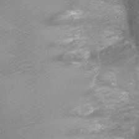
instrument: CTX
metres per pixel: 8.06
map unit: Nhu
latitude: 3.4237
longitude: -17.4237
